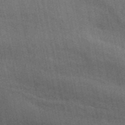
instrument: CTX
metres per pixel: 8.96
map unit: ANa
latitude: 48.7246
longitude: -77.9717
